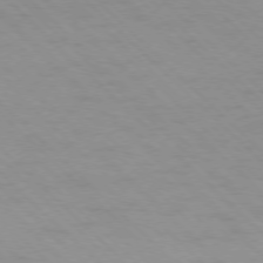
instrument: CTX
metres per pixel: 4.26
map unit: Ap
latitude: -77.4454
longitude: -85.4427
